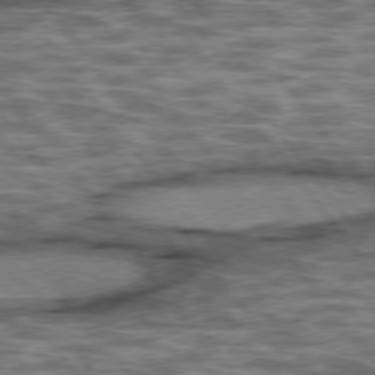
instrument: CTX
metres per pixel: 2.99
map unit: lApd
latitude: 75.6883
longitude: -48.4034
